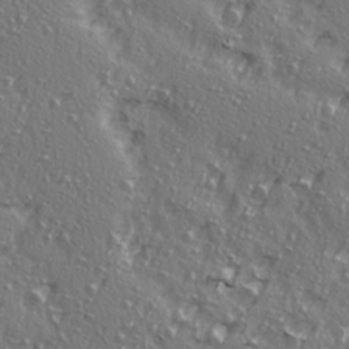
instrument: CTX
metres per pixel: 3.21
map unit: Ave
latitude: 15.3104
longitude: -105.0837
